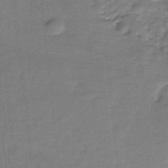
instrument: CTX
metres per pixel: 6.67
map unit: HNb
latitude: -35.6533
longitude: 57.6911
